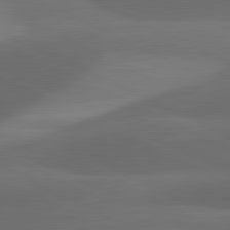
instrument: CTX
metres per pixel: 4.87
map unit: lApd
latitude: 81.4048
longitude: 126.8408
